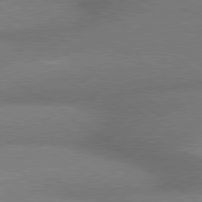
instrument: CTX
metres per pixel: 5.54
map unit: lApd
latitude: 79.5371
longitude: -153.4805
